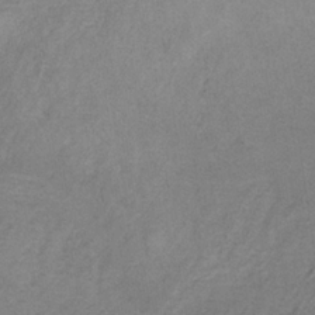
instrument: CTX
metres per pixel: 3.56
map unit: HNb
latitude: -32.5952
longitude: 58.2739
